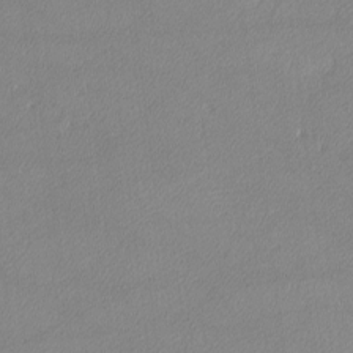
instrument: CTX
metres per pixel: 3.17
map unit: lHvf
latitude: -12.2362
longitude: -102.5546
